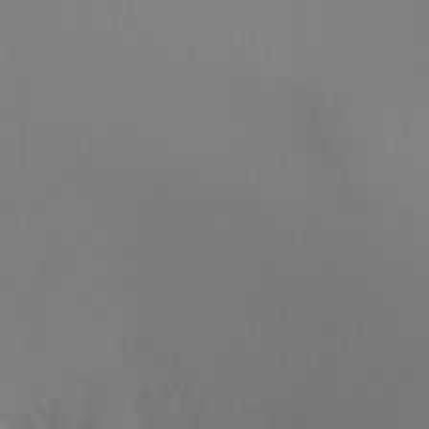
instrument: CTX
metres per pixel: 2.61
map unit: Ht
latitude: -14.8786
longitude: -48.1578
